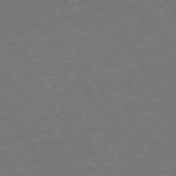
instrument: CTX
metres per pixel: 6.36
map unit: Ap
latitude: -75.1243
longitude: -85.4615
